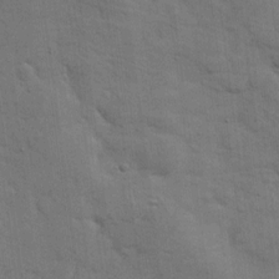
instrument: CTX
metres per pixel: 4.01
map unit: eHh
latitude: 11.7639
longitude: -67.3670
